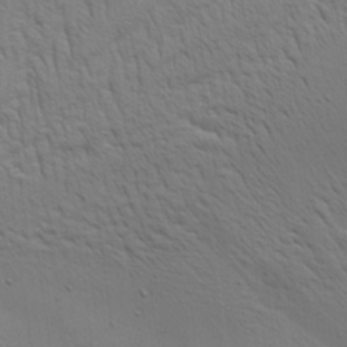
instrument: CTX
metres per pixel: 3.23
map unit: Aa
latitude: 21.8773
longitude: -142.0444
